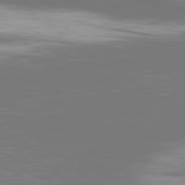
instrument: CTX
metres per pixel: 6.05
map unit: Ap
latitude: -79.3698
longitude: -60.2144
